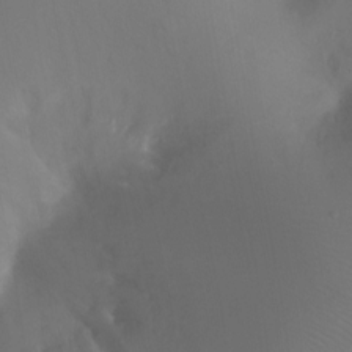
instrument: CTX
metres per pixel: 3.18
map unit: Ht
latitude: -17.0676
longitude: -41.4048
